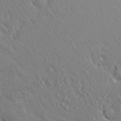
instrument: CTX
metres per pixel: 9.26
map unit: Aa
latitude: 25.2914
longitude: -148.2900
